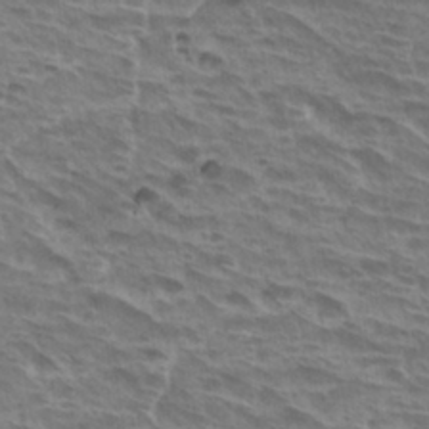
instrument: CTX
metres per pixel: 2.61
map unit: Hto
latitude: 30.8947
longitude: -41.5560
